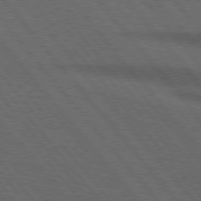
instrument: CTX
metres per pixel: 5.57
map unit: lApd
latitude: 75.7639
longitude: -83.8394
